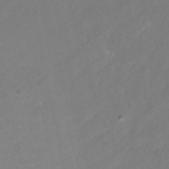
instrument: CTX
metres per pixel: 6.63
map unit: Nhu
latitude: -7.6533
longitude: -77.5560
